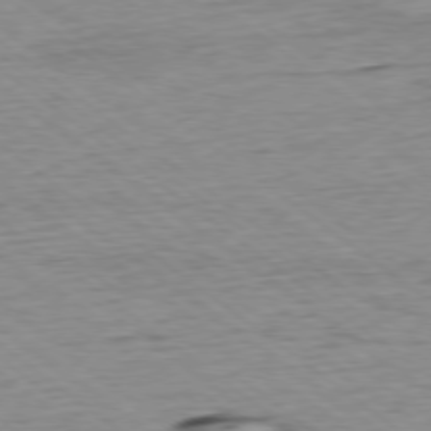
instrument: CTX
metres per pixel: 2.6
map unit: Ap
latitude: -78.0850
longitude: -82.5923
